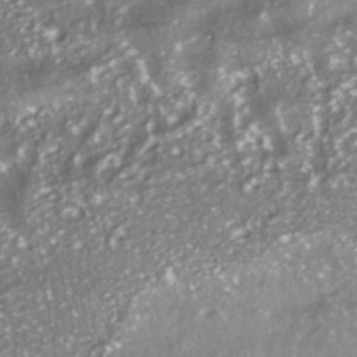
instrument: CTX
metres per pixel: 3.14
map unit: ANa
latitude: -38.5385
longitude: 97.5588
